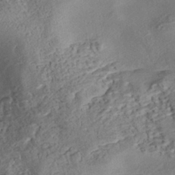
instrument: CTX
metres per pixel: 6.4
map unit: eHh
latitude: -43.0486
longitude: 121.1431
